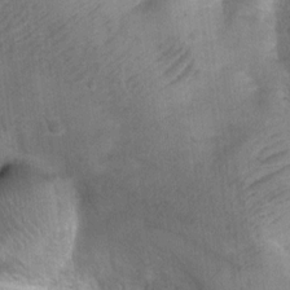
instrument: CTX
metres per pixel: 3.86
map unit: Ht
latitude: 4.2900
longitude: -28.4034
